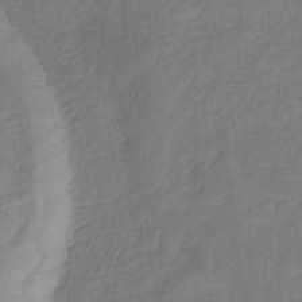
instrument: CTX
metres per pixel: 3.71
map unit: eHb
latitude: -30.4818
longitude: 68.4062
